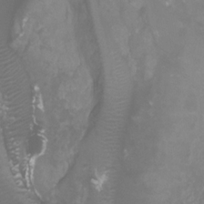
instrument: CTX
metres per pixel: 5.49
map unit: Ht
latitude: -1.5777
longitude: -19.8205
